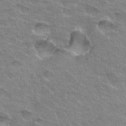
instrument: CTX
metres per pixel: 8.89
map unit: Hto
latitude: 33.9717
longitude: -46.8758
